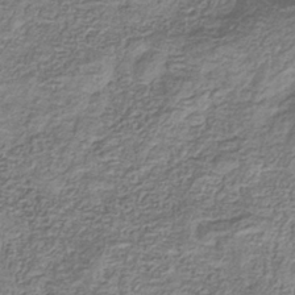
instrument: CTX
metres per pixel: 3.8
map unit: eHb
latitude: -34.7841
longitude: 77.6344
